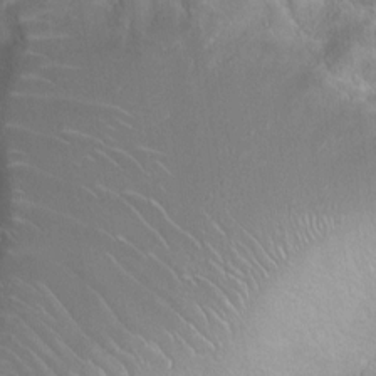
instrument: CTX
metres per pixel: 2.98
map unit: Ht
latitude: -0.4251
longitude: -45.3670
